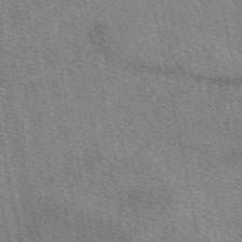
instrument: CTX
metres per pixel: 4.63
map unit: eAb
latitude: 50.1955
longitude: 114.5762
